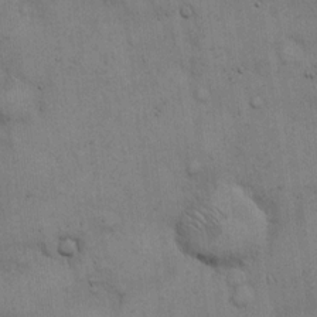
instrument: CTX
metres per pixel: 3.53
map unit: Hto
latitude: 13.9717
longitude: -60.4790
